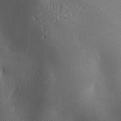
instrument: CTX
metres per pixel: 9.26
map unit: lAa
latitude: -6.0472
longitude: -123.2537
